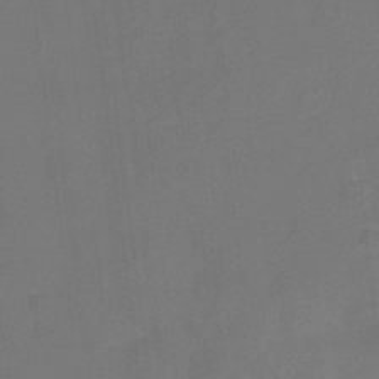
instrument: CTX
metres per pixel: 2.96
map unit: Nhu
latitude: -17.5211
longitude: -56.5923
